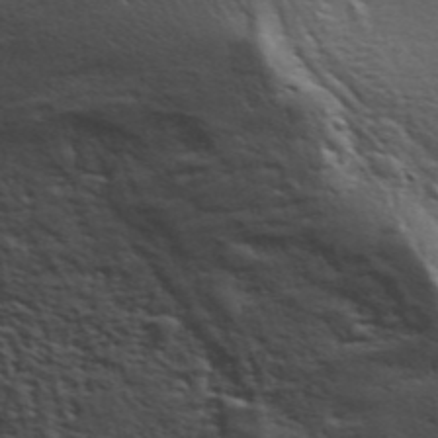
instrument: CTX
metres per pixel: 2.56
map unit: ANa
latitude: 45.2915
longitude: 30.8597
